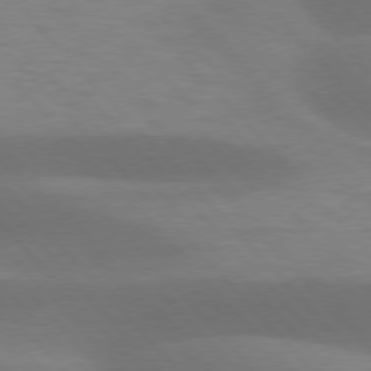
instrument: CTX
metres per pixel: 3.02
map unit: lApd
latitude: 76.7813
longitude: -58.9892
